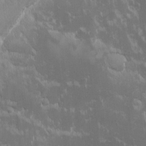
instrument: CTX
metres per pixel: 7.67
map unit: Ave
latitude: -10.4062
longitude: -117.2915
